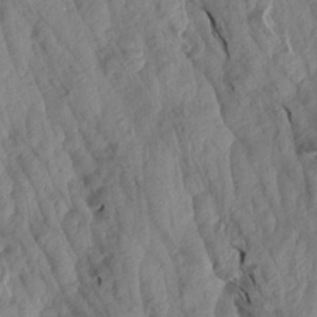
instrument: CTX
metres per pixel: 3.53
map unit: Aa
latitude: 19.3859
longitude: -146.7625
